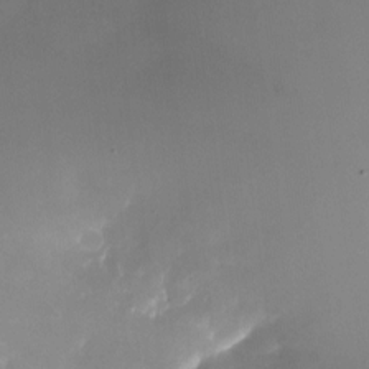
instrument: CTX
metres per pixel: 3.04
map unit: Nhu
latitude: -23.4644
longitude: -71.2537
